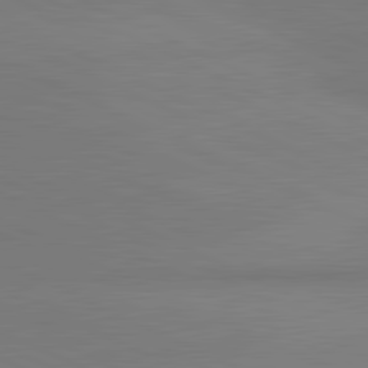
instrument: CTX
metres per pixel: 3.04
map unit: lApd
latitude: 81.6694
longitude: 150.8030
